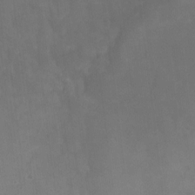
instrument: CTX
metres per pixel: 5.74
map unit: Ht
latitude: -10.7841
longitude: -39.4615
